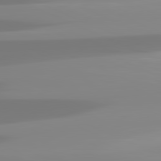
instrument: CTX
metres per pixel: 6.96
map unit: lApd
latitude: 81.8772
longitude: -148.8380
